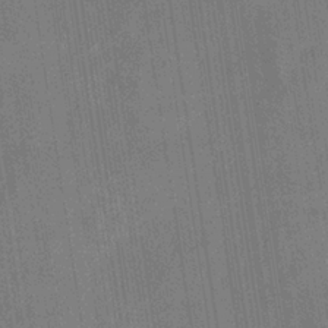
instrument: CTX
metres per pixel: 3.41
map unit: eHb
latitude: -34.8219
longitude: 73.6344
